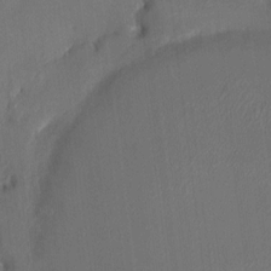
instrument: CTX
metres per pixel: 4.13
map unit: HNhu
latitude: 7.0836
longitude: 3.6343
